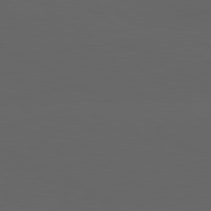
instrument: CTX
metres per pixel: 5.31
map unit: lApd
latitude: 82.0255
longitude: 131.6722
